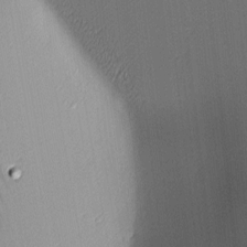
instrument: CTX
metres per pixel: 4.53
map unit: lAa
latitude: 2.5357
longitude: -116.2712
